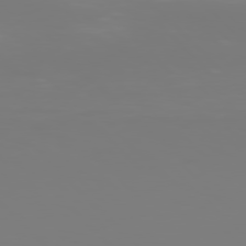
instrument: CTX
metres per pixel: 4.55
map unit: Hpe
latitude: 77.3481
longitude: -136.4790
